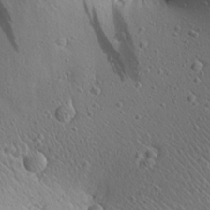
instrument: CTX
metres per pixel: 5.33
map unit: Aa
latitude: 27.2915
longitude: -142.3467
